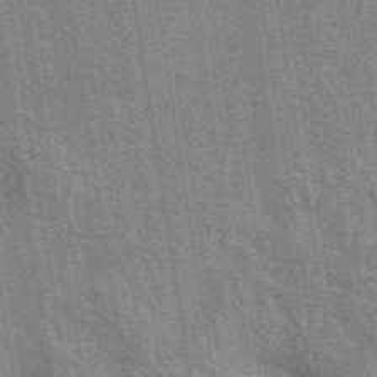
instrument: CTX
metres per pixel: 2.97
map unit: eAb
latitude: 40.7246
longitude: 107.0298
